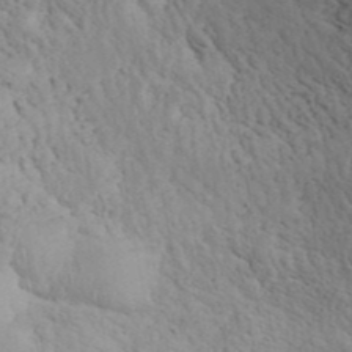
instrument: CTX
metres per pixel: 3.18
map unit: ANa
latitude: 42.4034
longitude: 55.4266
